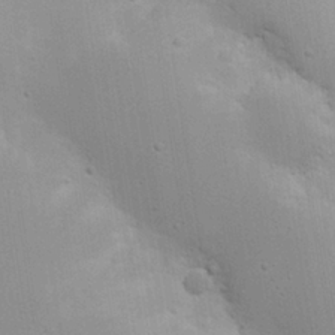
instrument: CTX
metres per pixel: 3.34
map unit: Nhu
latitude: 16.8758
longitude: -74.9892
